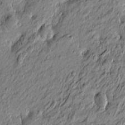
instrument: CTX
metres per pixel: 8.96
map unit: Htu
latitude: -6.8786
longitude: 177.9367
